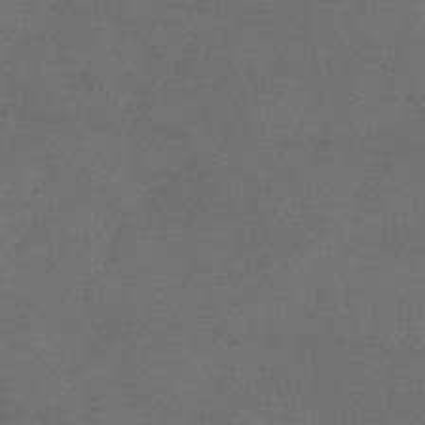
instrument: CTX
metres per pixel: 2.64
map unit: lHb
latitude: -39.8800
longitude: 74.7275
